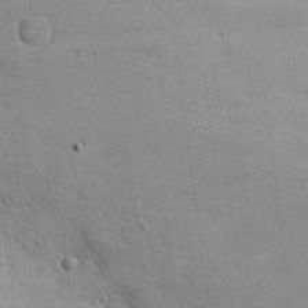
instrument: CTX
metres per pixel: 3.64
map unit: eHh
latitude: -8.0661
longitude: -70.4223
